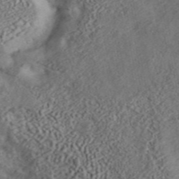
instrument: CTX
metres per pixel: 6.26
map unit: ANa
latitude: 45.5749
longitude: 46.4440
